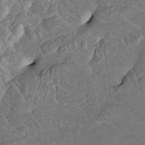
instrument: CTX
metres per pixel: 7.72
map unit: HNhu
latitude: 10.7246
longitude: 24.0283
